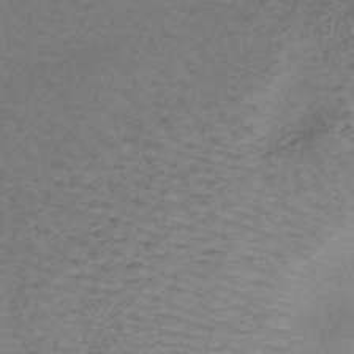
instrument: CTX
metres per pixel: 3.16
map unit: lHb
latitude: -42.8974
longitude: 80.9731
